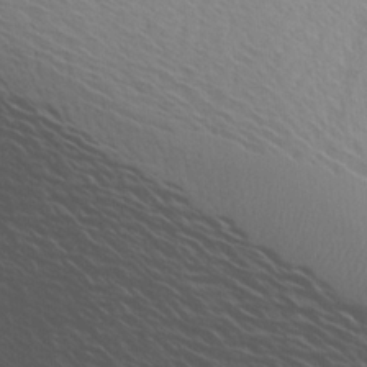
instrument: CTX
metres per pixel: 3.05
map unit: Aa
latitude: 19.2726
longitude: -144.0822
